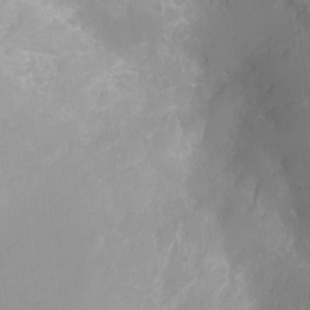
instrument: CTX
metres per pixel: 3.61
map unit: Ht
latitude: -12.8408
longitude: -24.6490
